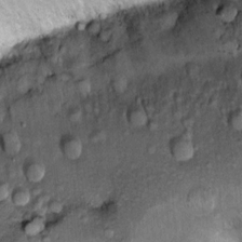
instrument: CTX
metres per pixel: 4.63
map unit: Ht
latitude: 9.8772
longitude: -37.8394
